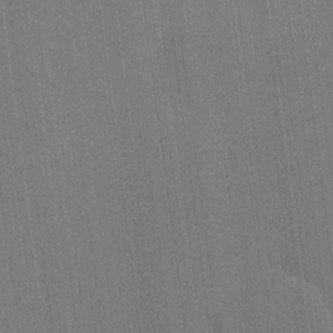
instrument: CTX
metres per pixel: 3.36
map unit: HNhu
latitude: 8.1767
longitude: 16.0850
